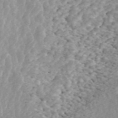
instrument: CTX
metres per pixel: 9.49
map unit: ANa
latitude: 45.5938
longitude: 28.4440
